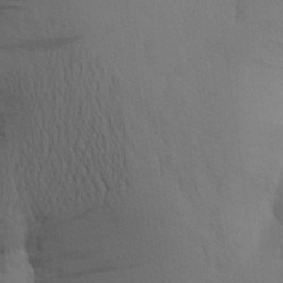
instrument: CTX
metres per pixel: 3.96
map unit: Aa
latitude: 24.3278
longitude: -148.7057
